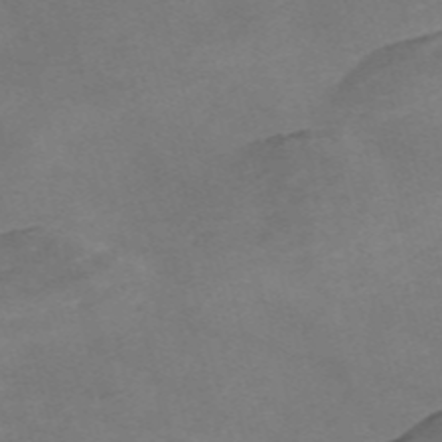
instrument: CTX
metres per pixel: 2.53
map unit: Nve
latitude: -58.3117
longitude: 59.1242
